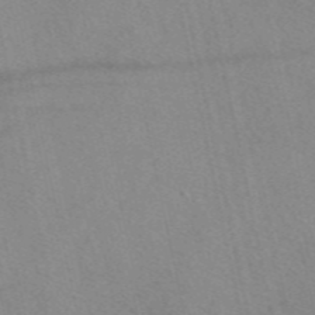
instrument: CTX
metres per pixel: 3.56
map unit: eAb
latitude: 48.2522
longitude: 111.2565
